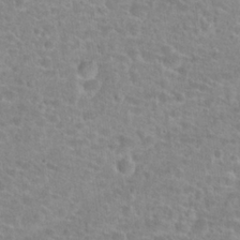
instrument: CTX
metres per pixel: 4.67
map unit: Hto
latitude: 24.4790
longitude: -48.4601
